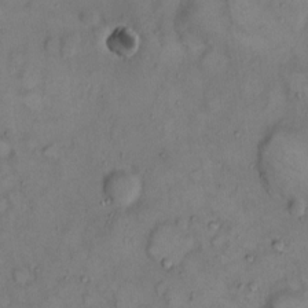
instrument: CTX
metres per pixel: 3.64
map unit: eHh
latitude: 9.4238
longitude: -61.9339
